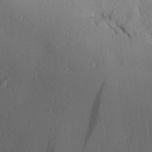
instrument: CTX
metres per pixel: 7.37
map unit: Aa
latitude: 28.4034
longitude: -132.8569
